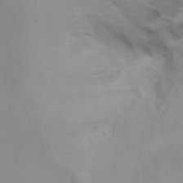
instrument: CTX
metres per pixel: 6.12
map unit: Hto
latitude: 12.0255
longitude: -37.1214
